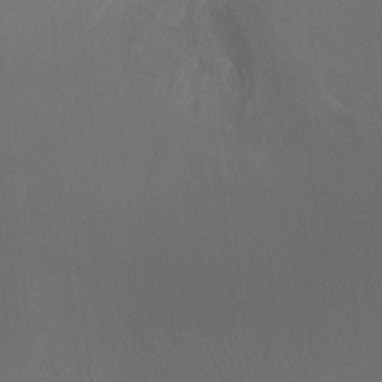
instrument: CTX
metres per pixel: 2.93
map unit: Ht
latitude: -7.1053
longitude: -28.4790
